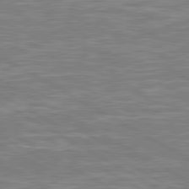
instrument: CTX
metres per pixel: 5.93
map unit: lApd
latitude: 80.7813
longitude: -172.7435
